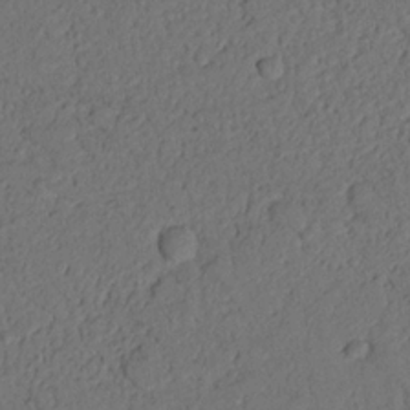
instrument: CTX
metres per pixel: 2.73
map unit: Nhu
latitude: 21.2726
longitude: -75.4804
